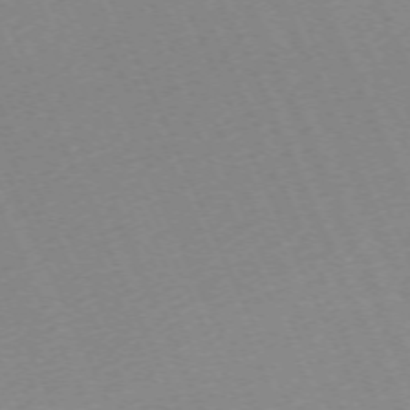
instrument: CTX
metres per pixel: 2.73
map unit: Hpe
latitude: -70.4629
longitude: 12.3306
